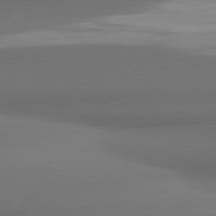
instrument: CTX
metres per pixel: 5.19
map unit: lApd
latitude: 81.5182
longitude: 171.7856
